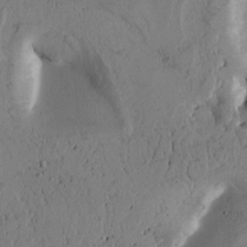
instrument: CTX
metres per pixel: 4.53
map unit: Htu
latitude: -2.1227
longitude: 169.9556
